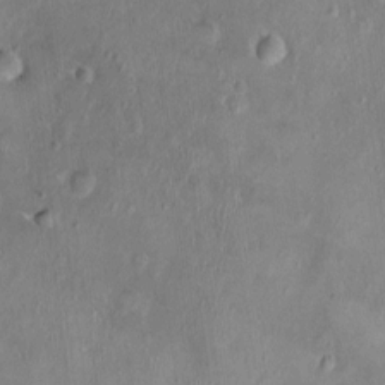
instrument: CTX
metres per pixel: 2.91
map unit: Nhu
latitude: 0.8758
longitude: -15.0648
